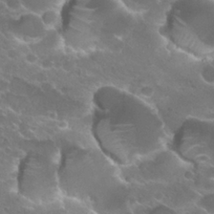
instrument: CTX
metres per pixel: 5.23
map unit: Hto
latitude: 25.1025
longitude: -37.1214
